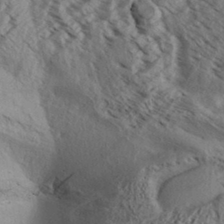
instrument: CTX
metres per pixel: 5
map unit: Aa
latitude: 32.3089
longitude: -138.4223
